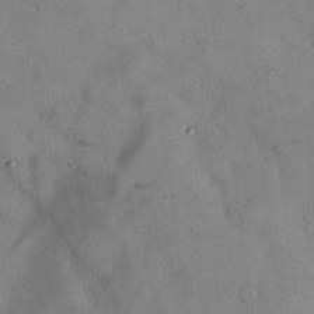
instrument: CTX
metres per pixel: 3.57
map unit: Nhu
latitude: 28.1767
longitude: -71.6883
